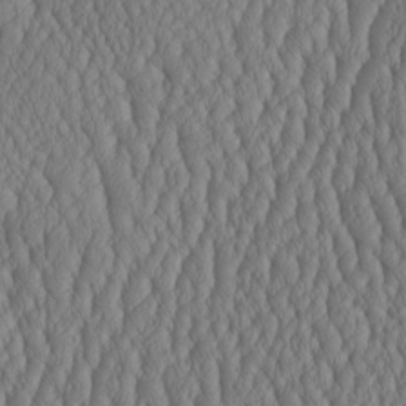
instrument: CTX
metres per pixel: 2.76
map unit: HNhu
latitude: -2.9163
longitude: 13.3510
